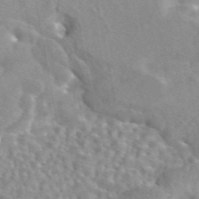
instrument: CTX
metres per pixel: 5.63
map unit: eAb
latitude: 44.8191
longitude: 112.3306
